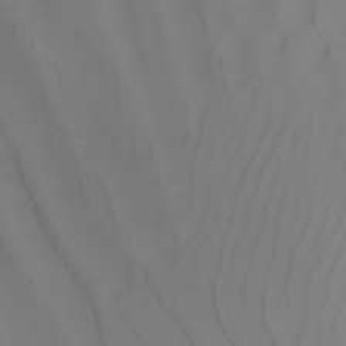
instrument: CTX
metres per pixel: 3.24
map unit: Nhu
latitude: -6.8408
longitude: -94.7058
